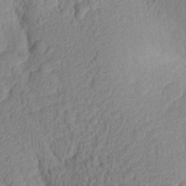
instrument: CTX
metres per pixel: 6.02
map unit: Aa
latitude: 26.6680
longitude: -145.3293
